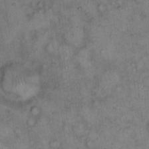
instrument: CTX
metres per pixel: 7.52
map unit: eHh
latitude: 14.6491
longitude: -64.5357
